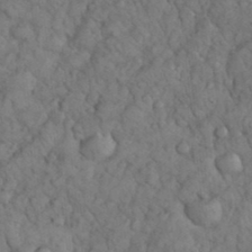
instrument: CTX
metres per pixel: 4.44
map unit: eHh
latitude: 33.3482
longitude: -67.0269
